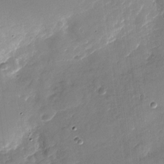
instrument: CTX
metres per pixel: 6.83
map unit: Nhu
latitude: -27.7666
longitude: -73.4427
